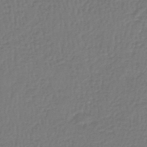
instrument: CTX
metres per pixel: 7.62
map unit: lHb
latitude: -46.9352
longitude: 62.5384
